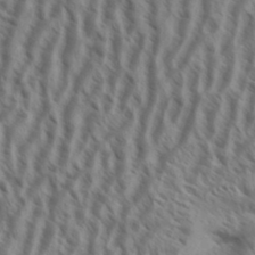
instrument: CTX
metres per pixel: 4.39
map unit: Aa
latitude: 33.8583
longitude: -139.1214
